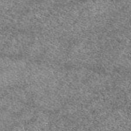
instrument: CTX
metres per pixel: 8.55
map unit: eAb
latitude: 50.0633
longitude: 108.6896
